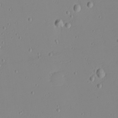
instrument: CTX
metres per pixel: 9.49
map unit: eHh
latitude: -4.3684
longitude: -82.1955
